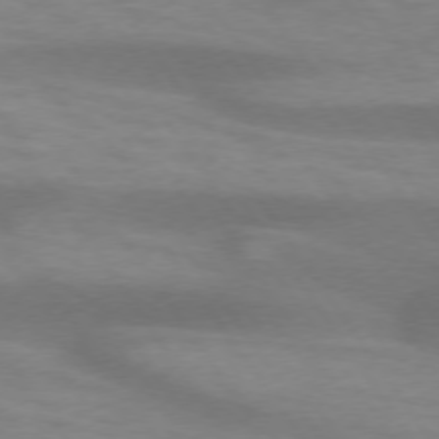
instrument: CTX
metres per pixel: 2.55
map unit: lApd
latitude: 74.0822
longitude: -54.4223
